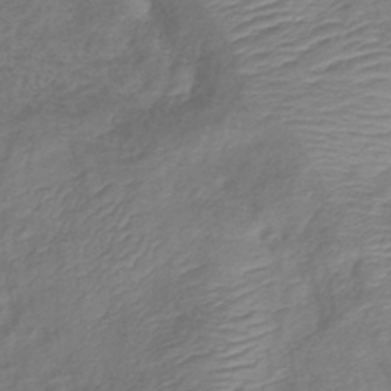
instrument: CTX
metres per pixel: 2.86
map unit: lHb
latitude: -41.4832
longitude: 78.7274
